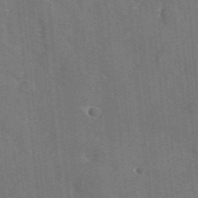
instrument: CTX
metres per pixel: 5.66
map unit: lHvf
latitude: 35.7638
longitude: -90.6679
